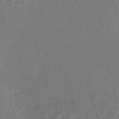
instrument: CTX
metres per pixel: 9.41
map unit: Nhe
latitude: -46.7274
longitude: -170.8569
